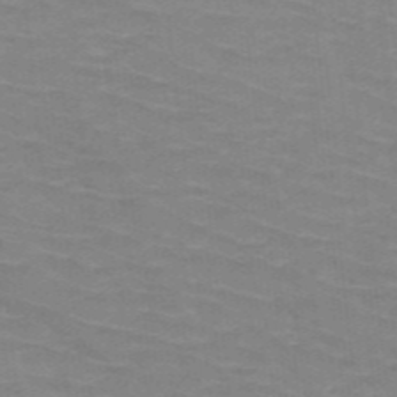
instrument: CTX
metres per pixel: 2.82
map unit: HNb
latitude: -47.2943
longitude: -45.8772
